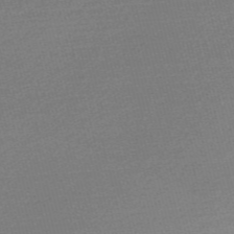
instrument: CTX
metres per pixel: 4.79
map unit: Nve
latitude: -56.9353
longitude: 61.4454
